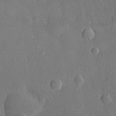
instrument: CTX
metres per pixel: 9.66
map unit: eHh
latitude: 29.9150
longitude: -78.3090
